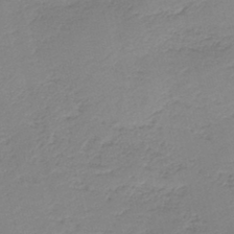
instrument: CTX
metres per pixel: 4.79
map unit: HNb
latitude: -40.7274
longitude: 50.2173
